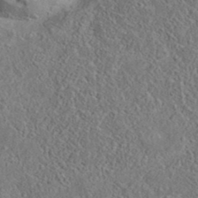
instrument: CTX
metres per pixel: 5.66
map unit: eAb
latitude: 35.7827
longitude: 111.3698
